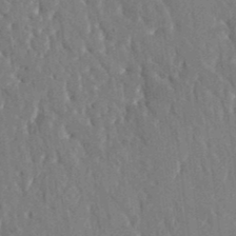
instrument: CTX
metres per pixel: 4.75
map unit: HNhu
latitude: 4.8002
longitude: 10.4818
